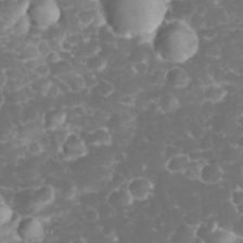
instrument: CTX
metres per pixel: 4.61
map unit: eHh
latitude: 32.8380
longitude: -63.0648
